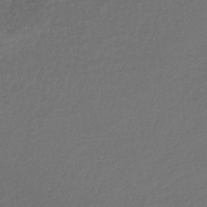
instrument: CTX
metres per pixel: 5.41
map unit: lHb
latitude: -43.3320
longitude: 60.2551
